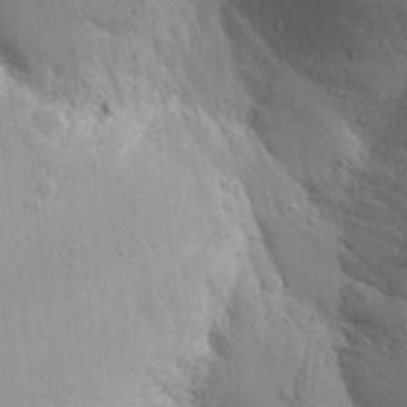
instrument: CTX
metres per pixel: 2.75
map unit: Aa
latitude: 18.1955
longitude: -141.9906
